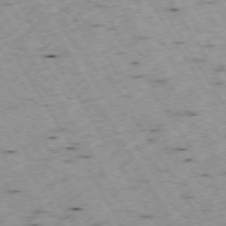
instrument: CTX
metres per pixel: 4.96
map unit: Hpe
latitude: -73.6911
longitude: 7.7477
